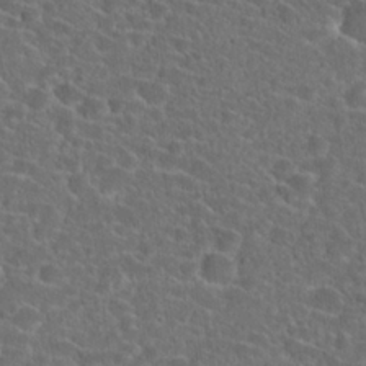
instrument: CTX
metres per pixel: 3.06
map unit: Hto
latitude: 23.9717
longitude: -45.8961
